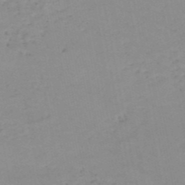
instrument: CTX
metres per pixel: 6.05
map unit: HNb
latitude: -51.8800
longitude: -51.9717
